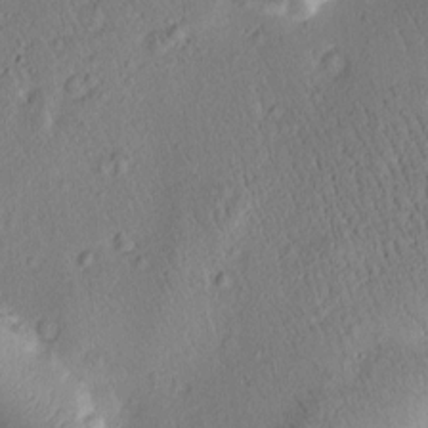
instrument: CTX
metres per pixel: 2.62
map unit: Htu
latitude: -1.6533
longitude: 171.7289
